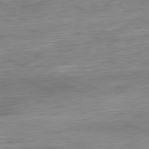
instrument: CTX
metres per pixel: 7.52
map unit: Ap
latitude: -82.0661
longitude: -76.6301
